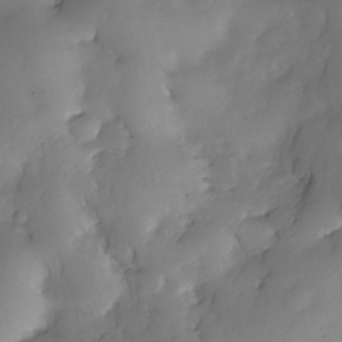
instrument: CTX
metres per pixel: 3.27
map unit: Nhe
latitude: -34.1606
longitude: -144.3845
